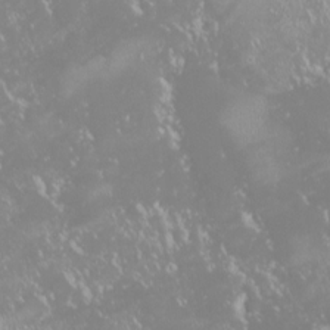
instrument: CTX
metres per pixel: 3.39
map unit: HNhu
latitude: -1.8990
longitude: 11.5966
